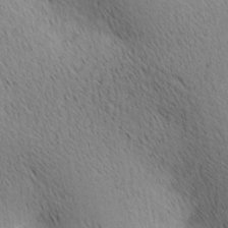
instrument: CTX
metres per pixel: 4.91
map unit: lAa
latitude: 10.5924
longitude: -107.8583
